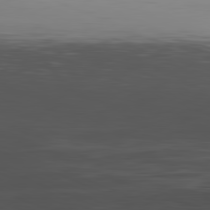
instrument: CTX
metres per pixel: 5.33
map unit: Hpe
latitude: -82.0661
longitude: 16.3118
